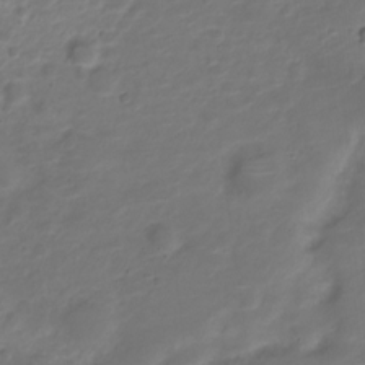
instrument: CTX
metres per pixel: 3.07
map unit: Nve
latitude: -20.3117
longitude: 104.8975
